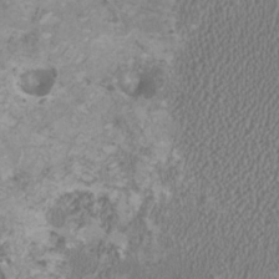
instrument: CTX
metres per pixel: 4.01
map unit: HNhu
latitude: 1.2348
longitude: -0.4223
